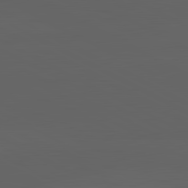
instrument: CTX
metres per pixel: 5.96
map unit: lApd
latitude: 82.1955
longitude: 131.1809
